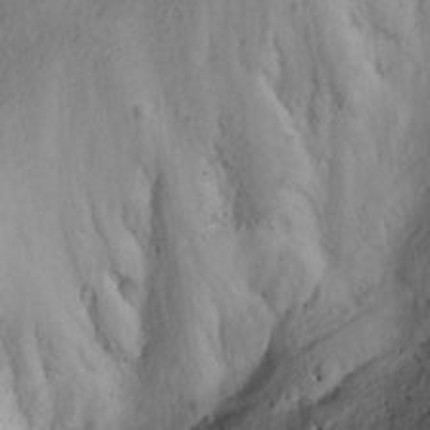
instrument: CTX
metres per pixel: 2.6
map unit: Ave
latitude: 23.0269
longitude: -133.0458
